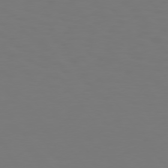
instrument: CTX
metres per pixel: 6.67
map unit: Hpe
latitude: 74.4979
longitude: -123.5749
